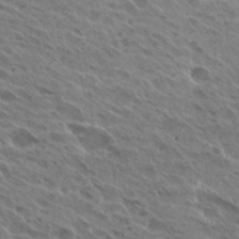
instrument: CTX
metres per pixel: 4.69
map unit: Hto
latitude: 25.8772
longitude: -40.3845
